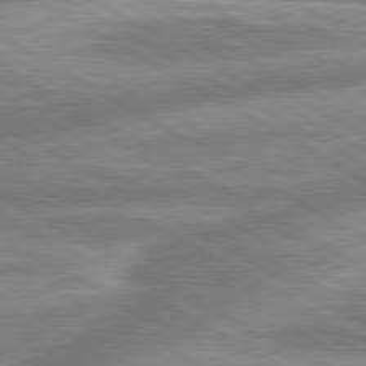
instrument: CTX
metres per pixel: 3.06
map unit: lApd
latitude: 80.4979
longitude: -165.7261
